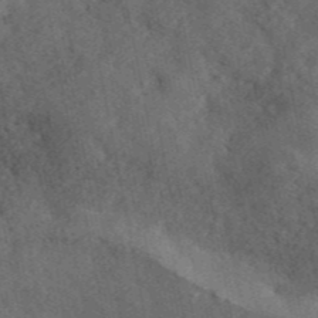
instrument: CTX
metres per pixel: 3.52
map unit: ANa
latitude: 44.8191
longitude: 39.2754
